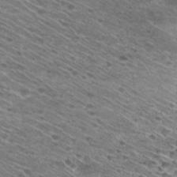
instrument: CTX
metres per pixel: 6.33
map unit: Hto
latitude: 29.3859
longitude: -45.7827
